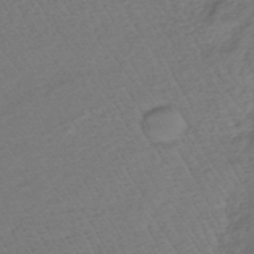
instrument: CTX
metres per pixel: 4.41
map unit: lHb
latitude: -35.8044
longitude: 69.3131
